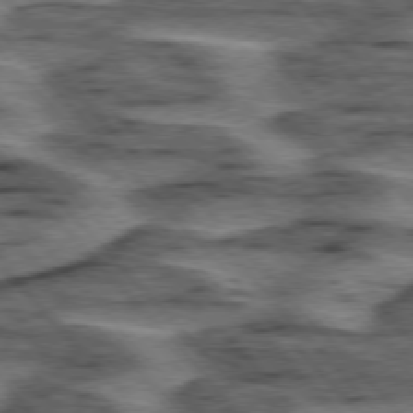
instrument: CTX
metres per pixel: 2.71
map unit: lApd
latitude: 76.0633
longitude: -77.3859
